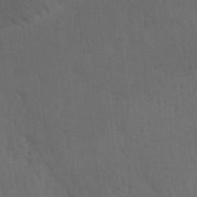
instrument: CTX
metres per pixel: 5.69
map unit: Ave
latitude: -8.3306
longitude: -121.1026
